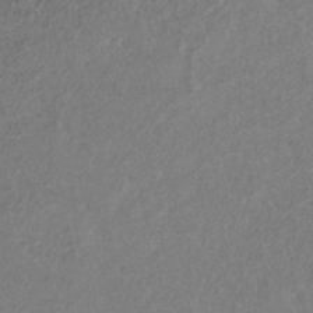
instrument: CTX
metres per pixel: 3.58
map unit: HNb
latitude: -32.9920
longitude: 56.3684
